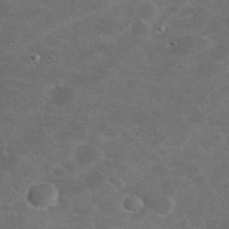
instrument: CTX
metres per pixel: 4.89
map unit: eHh
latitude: 37.4427
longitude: -67.1403
